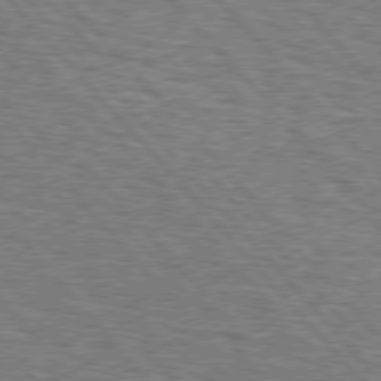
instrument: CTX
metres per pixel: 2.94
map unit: Hpe
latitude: 76.6679
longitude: -160.6301
